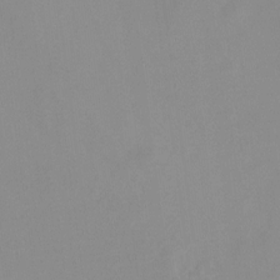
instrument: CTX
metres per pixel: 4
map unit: Nhu
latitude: -14.1795
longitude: -54.4790
